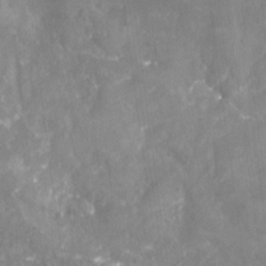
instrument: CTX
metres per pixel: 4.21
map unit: Nhu
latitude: -25.2565
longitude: -56.9513
